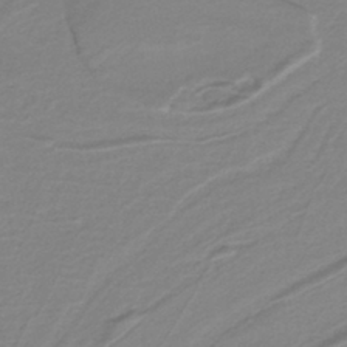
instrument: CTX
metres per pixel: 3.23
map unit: lHb
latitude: -40.3306
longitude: 51.6722
